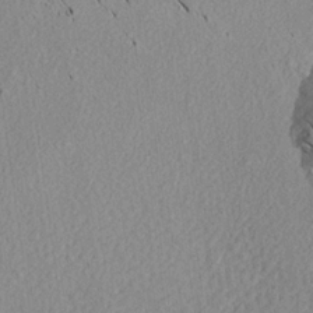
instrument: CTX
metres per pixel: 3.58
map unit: Aa
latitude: 19.1403
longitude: -145.7072
